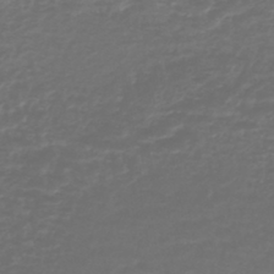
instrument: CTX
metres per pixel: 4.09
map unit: lHb
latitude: -41.8611
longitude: 72.3873
